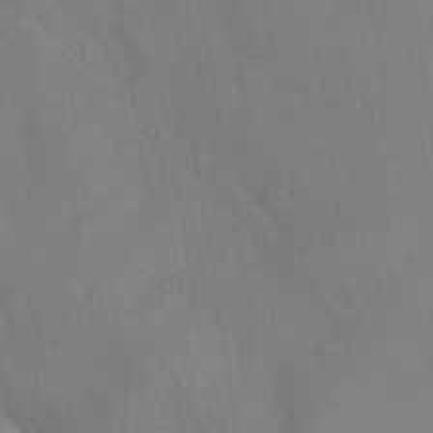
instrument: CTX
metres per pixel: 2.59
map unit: HNhu
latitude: -39.6722
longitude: 100.8974
